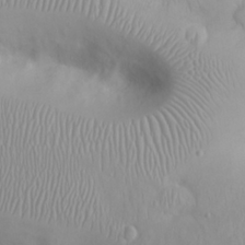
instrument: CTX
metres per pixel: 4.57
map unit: eHh
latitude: 25.2537
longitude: -63.8962
